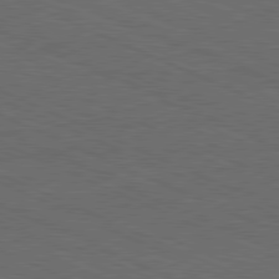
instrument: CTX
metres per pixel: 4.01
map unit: Hpe
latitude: -82.0850
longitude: 19.0675
